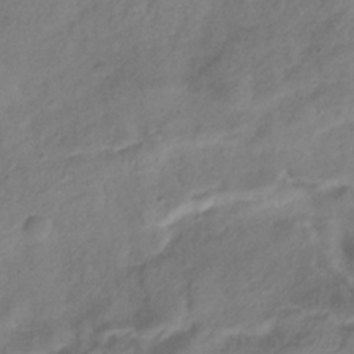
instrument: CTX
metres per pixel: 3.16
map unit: Hve
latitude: -33.4266
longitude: 90.1606
